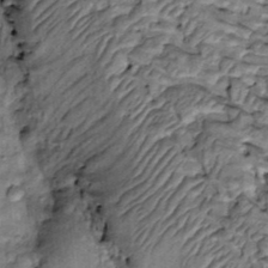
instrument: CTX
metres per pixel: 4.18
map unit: Htu
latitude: -3.2187
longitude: 150.3873
